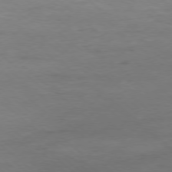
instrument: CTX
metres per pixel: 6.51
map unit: Hpe
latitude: -78.3117
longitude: -20.1578
